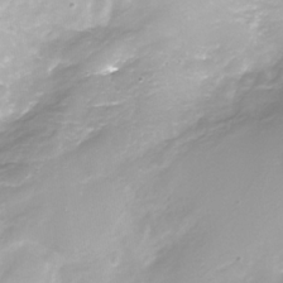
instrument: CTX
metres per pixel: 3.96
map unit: Nhe
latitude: -32.6708
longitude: -92.5734
